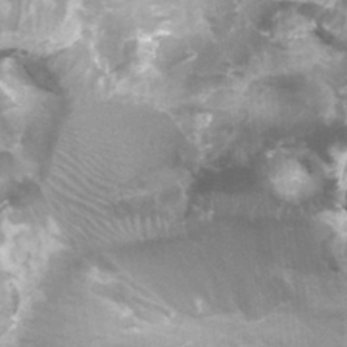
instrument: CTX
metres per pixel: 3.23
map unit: Ht
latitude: 0.2144
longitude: -17.6504
